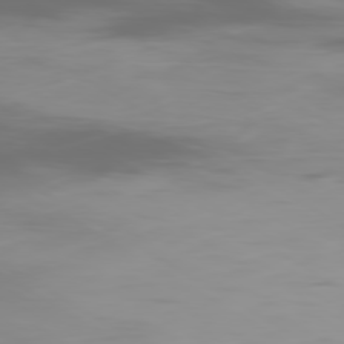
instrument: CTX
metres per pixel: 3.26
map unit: Ap
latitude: -80.0850
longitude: -61.3670
